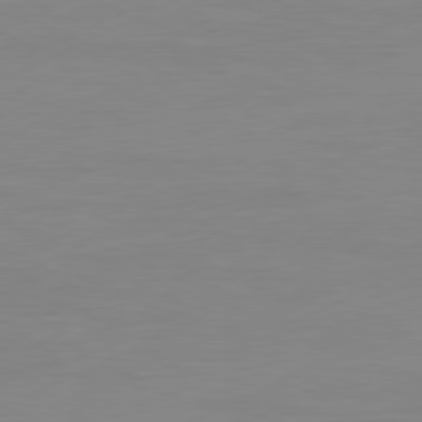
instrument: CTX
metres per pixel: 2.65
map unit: Ap
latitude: -81.3321
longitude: -84.6302
